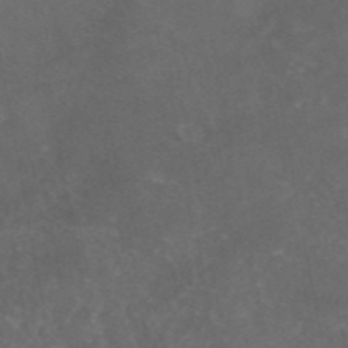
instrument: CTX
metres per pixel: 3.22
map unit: eAb
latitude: 46.6869
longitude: 125.8044
